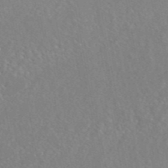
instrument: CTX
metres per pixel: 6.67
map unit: ANa
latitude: 44.8758
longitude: 23.1620
